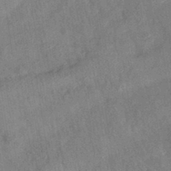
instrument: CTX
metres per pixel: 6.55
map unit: eAb
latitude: 35.0647
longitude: 108.4440
